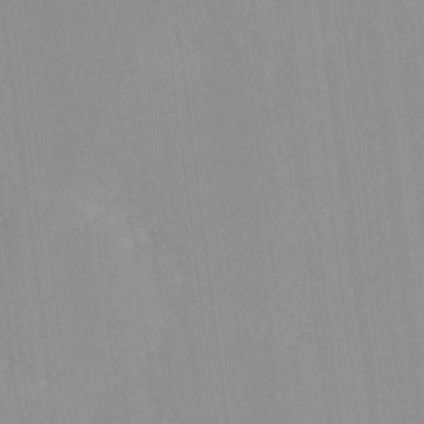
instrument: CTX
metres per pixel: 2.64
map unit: lHvf
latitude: -13.4266
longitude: -103.2915
